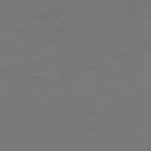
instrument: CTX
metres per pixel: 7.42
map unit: Hpe
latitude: 77.1025
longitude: -134.6112
